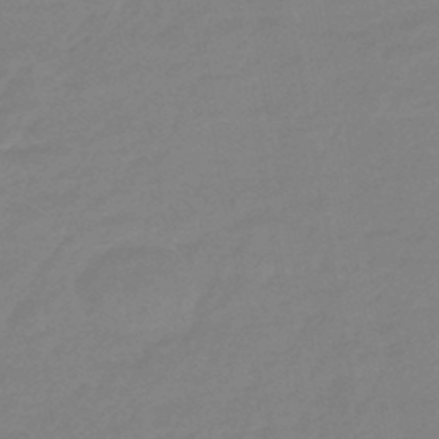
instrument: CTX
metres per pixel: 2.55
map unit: eHb
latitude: -45.4454
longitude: 88.0850
